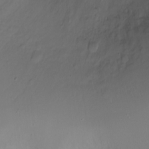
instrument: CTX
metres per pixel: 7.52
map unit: Ht
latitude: -6.4251
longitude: -34.0633
